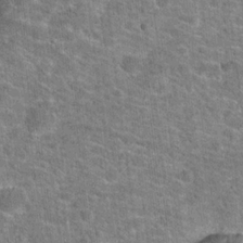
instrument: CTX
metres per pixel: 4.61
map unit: Hto
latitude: 20.0822
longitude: -43.9717
